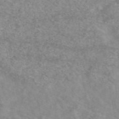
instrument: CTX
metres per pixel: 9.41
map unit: eAb
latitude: 48.1767
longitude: 120.7274
